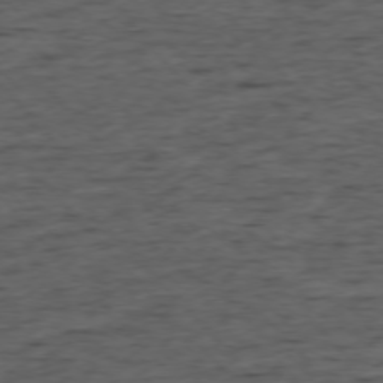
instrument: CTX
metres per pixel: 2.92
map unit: Ap
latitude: -76.0283
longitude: -91.6316
